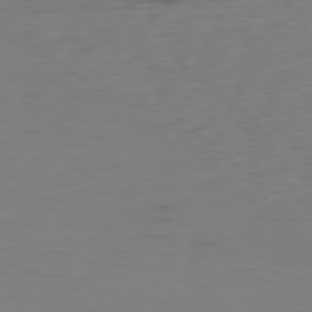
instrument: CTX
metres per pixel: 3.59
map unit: Ap
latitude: -78.9352
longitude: -70.6868
